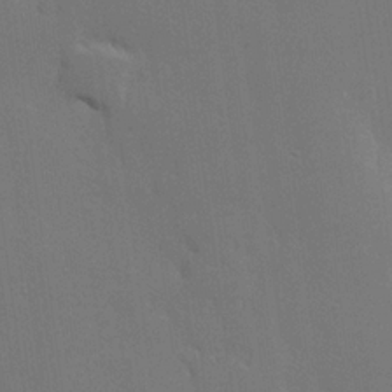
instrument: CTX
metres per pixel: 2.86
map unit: Hve
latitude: 22.6679
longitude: 146.0283
